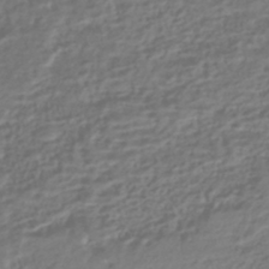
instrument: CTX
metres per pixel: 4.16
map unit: HNhu
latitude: -43.4832
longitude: 103.6155
